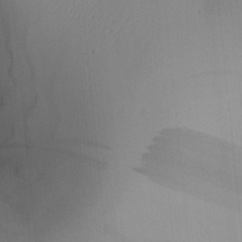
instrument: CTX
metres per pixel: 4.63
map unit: Aa
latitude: 28.0444
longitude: -131.8206
